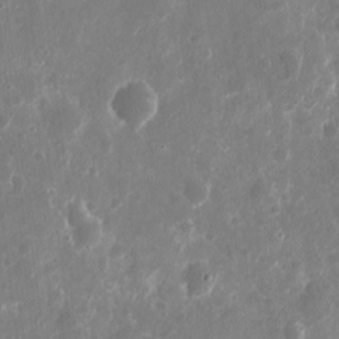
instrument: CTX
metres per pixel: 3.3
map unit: eHh
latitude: 10.2901
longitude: -71.8583
